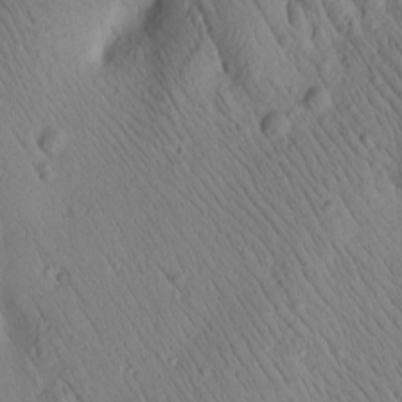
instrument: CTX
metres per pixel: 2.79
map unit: Htu
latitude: 2.4223
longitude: 177.5966
